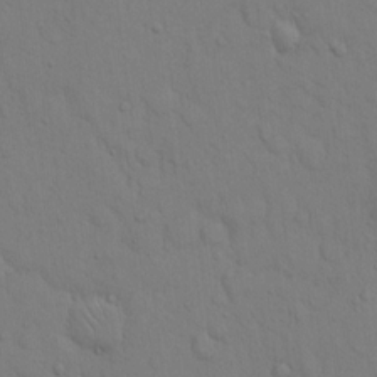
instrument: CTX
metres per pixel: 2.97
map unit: Hto
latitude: 12.9703
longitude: -56.8191
